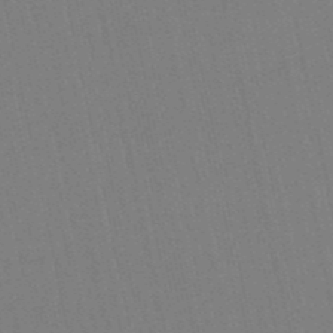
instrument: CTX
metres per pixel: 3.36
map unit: eHb
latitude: -50.3495
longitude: 69.5021
